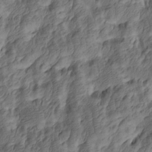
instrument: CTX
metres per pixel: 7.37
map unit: Htu
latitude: -5.2942
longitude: -177.8961
